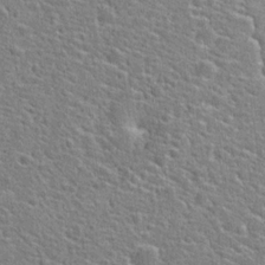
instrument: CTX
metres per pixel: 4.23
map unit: Hto
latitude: 21.4049
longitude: -44.7057
